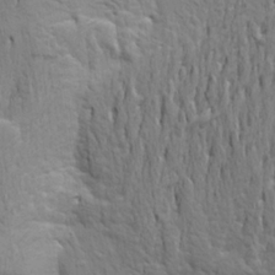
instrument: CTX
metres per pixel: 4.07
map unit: Aa
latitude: 22.3467
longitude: -150.1389
